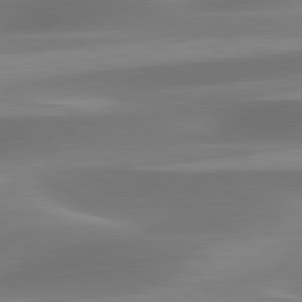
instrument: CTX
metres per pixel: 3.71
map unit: lApd
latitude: 79.6694
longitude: -91.8772
